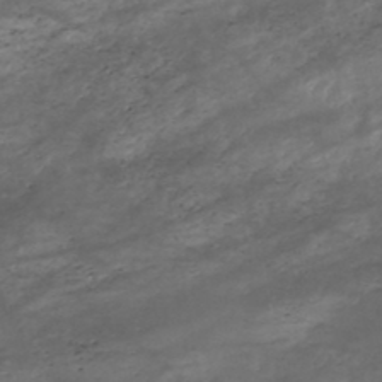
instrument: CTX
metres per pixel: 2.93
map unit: HNhu
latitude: -47.4832
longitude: 28.5574
